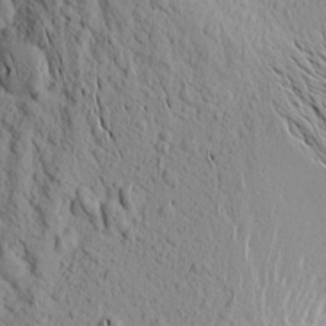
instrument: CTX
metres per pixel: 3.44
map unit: Aa
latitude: 18.3089
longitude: -147.5560
